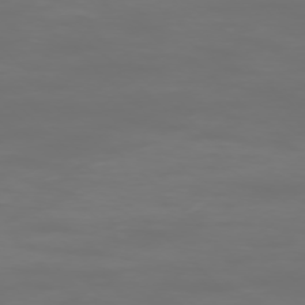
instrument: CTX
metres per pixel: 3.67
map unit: Ap
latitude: -76.5385
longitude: -81.9717
